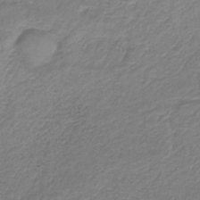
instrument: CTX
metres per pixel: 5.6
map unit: HNb
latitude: -34.2173
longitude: 61.4643
